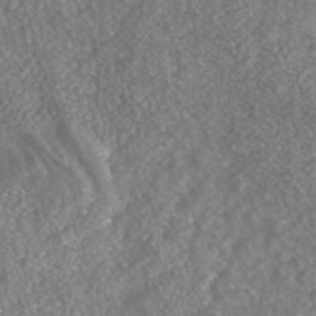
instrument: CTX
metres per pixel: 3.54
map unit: ANa
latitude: 42.3845
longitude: 23.7100
